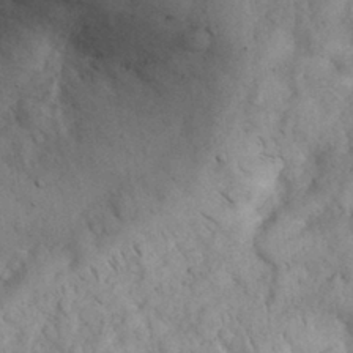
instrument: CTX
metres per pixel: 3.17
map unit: eHh
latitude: 30.1389
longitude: -68.5735
